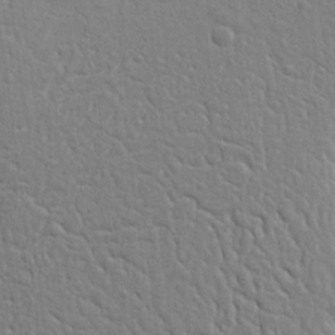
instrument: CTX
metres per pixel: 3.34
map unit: Ht
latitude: 9.3671
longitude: -76.3845
